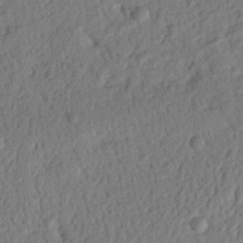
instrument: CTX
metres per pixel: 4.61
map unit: Nhu
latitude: 19.5560
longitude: -78.6113
